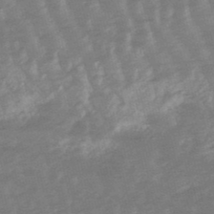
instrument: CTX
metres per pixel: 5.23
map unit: lHb
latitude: -48.4062
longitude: 82.9919
